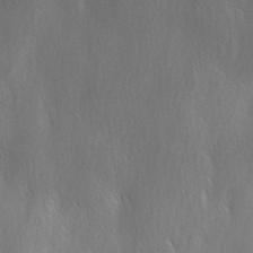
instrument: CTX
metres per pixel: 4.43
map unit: Ave
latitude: -0.5952
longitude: -112.8758
